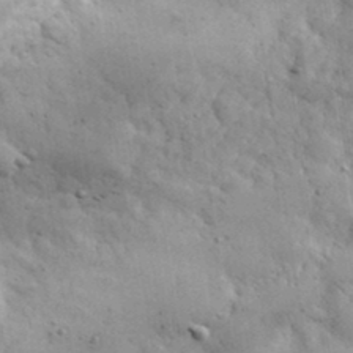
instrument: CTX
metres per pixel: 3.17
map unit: eHh
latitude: 33.7639
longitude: -69.9150
